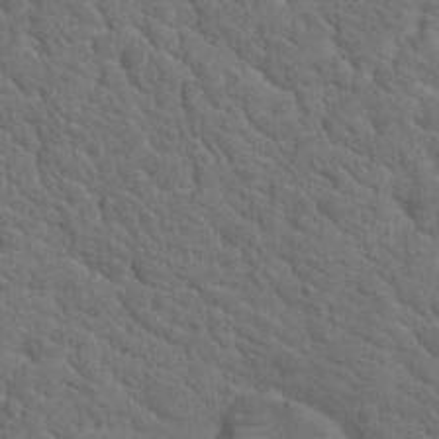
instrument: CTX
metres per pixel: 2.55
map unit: Hto
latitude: 19.4426
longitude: -35.1214
